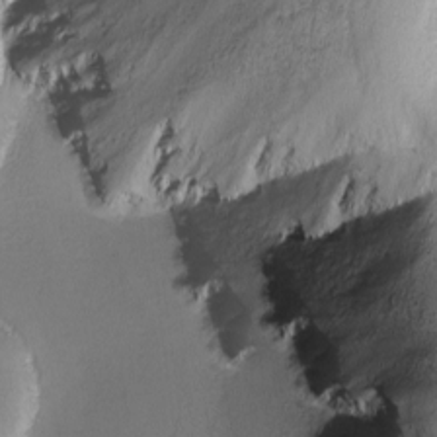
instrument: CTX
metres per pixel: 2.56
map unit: Ave
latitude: -7.4643
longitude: -119.0647
